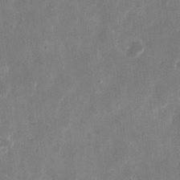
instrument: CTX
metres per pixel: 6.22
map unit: eHh
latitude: 11.2348
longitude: -71.8205
